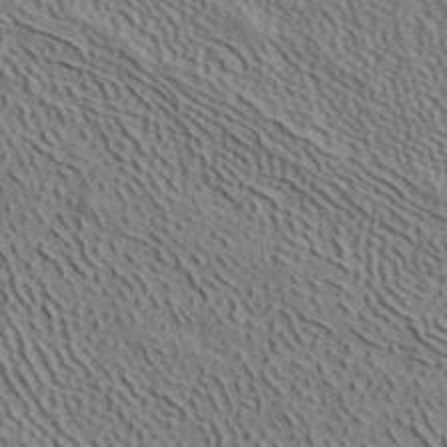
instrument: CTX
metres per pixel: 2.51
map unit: ANa
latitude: 40.6490
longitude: 33.8234
